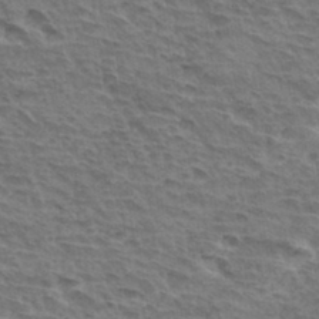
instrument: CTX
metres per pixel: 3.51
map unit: Hto
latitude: 34.6301
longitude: -43.7828
